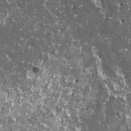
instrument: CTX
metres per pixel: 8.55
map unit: HNhu
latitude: 3.2726
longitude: 5.8800
